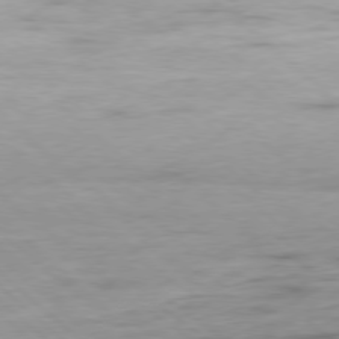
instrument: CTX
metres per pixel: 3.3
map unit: Hpe
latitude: -79.1998
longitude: 12.0661
